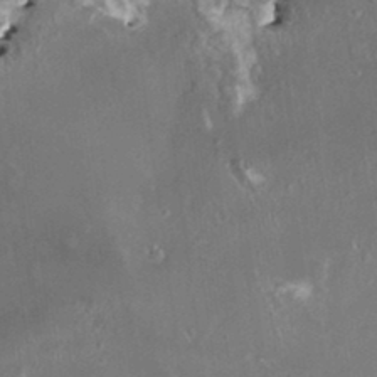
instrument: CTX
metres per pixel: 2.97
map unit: HNhu
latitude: 0.8191
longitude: 6.0850
